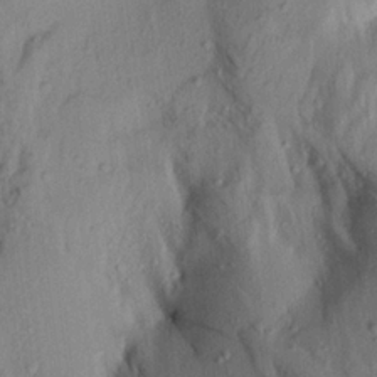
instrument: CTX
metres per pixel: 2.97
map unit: Aa
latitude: 20.9514
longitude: -147.8017
